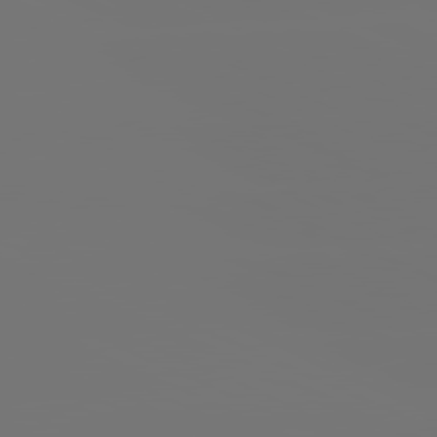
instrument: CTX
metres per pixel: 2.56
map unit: lApd
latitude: 81.5182
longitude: -152.1200
